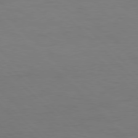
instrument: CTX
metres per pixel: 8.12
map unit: Ap
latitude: -79.7477
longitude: -56.8568
